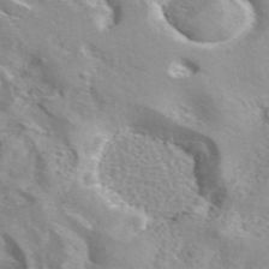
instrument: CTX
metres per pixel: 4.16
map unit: eAb
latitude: 44.9325
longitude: 113.8611
